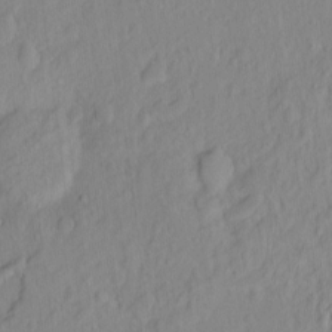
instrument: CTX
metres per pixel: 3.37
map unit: Hto
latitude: -7.0675
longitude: -47.3671
